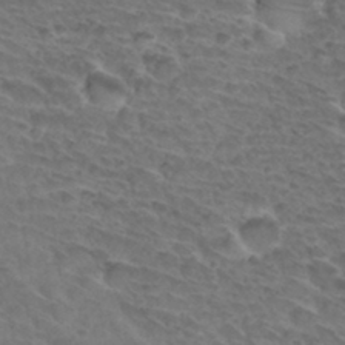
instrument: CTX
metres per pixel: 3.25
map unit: Hto
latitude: 33.0458
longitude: -46.2523
